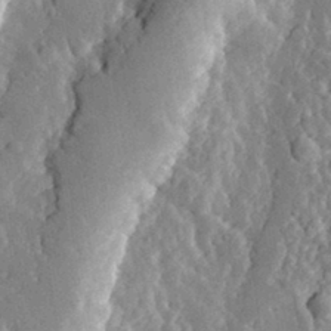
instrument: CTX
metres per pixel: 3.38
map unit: eHh
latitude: 31.4994
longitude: -80.4034
